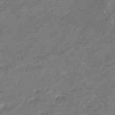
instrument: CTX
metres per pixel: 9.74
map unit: lHb
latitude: -38.8408
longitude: 75.4077
